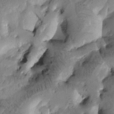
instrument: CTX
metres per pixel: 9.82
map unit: Htu
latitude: -3.0486
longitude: 171.1431
